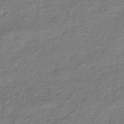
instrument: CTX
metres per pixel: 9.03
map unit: lHb
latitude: -40.3873
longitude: 73.9745
